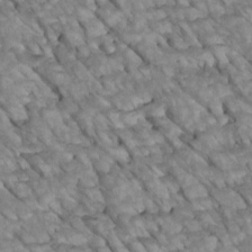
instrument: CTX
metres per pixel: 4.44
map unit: Htu
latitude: 1.9906
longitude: 144.3684
